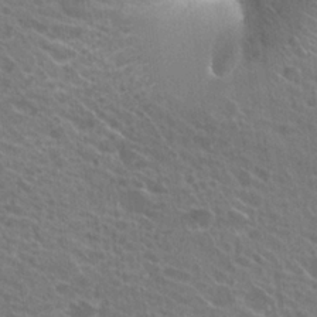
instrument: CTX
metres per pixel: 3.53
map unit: Hto
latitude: 23.0080
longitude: -39.1592
